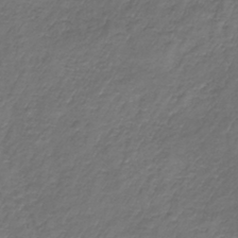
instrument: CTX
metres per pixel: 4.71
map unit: lHb
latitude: -39.4832
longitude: 73.2943
